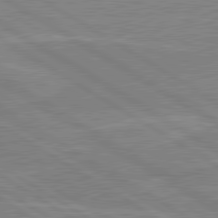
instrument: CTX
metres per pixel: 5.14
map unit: lApd
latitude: 80.4790
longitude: 123.4266
